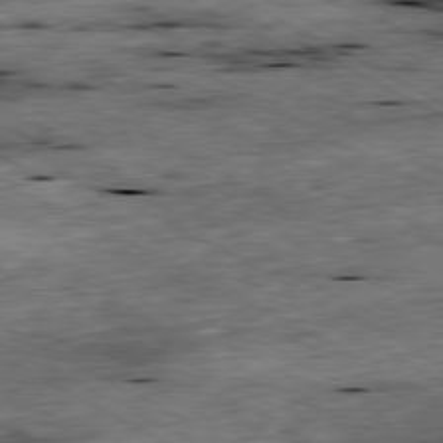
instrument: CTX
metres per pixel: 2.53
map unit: Ap
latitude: -80.6708
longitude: -89.0270
